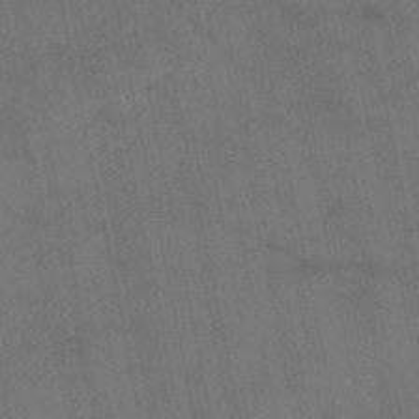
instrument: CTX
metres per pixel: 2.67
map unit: HNb
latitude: -53.7099
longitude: -46.4412
